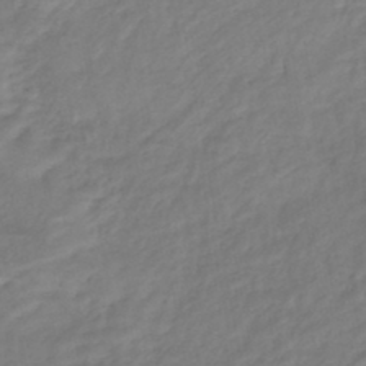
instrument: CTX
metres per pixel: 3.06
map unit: Nhe
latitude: -46.8786
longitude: 152.5195
